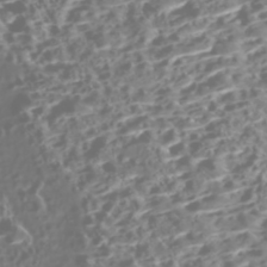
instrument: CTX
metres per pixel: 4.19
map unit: Nhe
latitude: -47.1809
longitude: -172.8946
